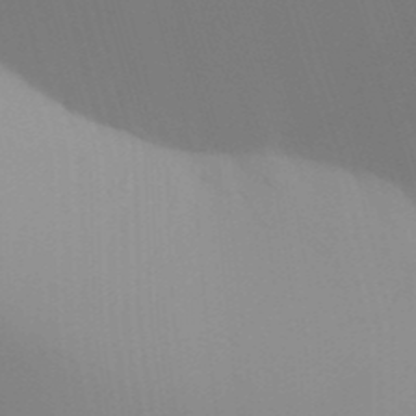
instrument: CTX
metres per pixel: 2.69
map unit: Aa
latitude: 32.1578
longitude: -145.2348
